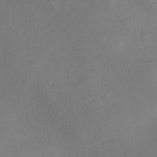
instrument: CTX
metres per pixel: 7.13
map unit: Nhu
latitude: -27.8989
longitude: -63.4049
